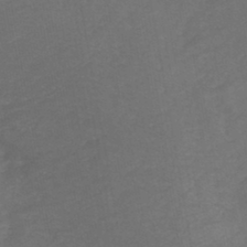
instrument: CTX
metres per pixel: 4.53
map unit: HNb
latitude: -44.1795
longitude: -38.7435
